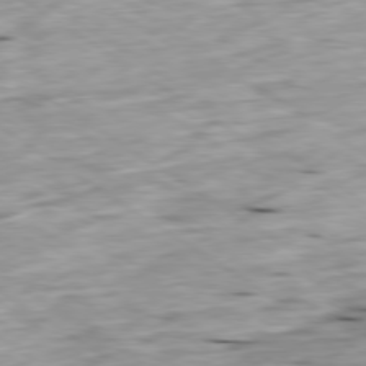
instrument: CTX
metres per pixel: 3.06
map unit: Ap
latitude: -79.8233
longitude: -89.7261
